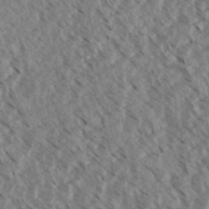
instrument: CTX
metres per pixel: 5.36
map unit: eHh
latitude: 34.8380
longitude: -139.8205
